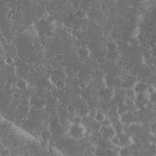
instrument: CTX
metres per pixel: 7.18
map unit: eHh
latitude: 33.9528
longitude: -62.1200
